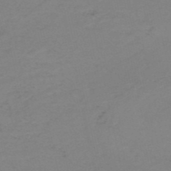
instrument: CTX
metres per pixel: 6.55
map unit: HNb
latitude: -52.2928
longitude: -52.0633
